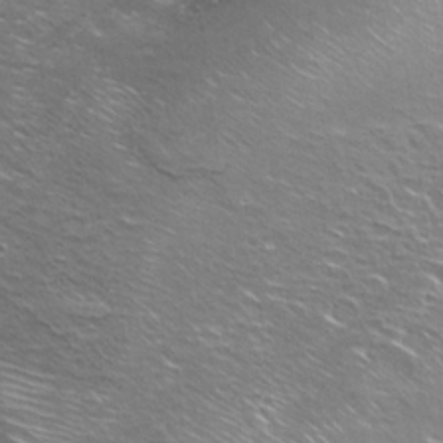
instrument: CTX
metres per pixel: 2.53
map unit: Hto
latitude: 22.5357
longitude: -31.5560
